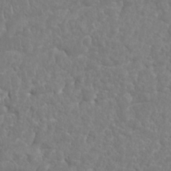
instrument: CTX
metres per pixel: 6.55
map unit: Nhu
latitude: 25.4615
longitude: -61.3292
